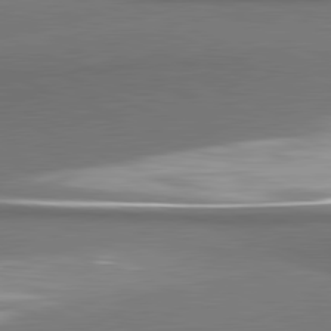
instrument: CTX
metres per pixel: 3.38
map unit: lApd
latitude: 81.4615
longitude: 174.7463
